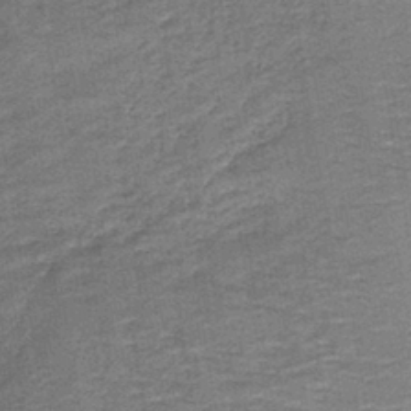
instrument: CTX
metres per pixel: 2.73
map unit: HNb
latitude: -38.8786
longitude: 50.8030
